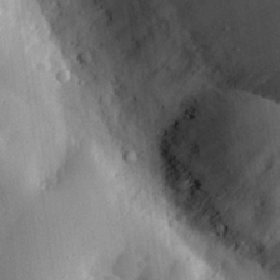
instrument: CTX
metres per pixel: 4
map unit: eHh
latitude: 28.7057
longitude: -77.8772
